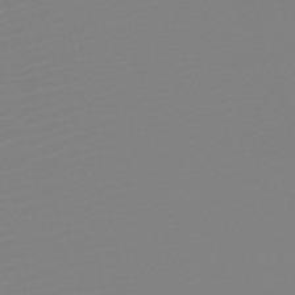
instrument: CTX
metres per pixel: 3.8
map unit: HNb
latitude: -47.0486
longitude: -48.6868
